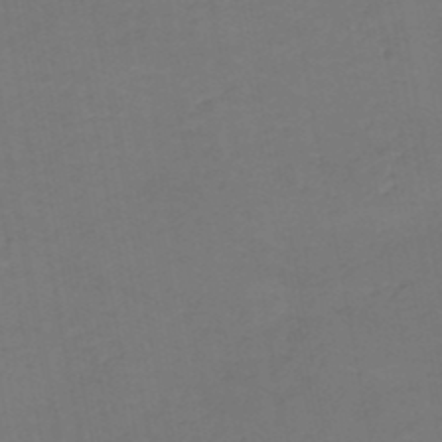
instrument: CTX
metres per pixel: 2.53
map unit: HNb
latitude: -50.2361
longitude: -53.6316
